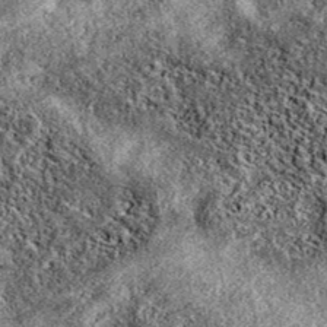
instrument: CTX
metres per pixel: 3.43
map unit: eAb
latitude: 39.1592
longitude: 111.6344
